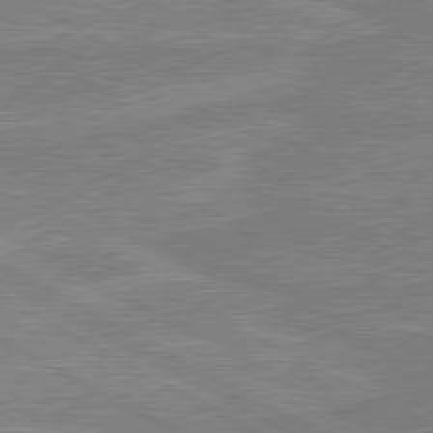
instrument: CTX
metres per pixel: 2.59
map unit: lApd
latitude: 80.4034
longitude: 168.0094
